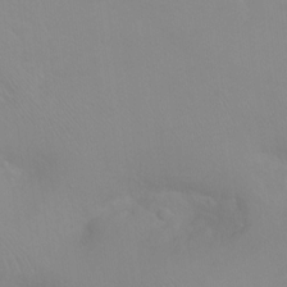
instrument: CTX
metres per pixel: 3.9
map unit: Ht
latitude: -9.0108
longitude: -37.0081
